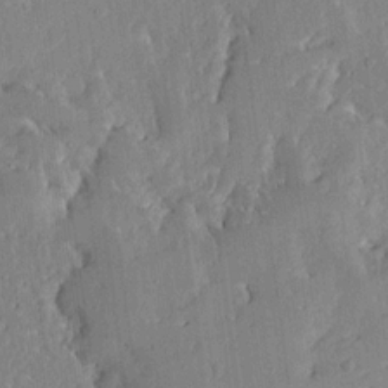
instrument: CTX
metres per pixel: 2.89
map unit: Ave
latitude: 12.5924
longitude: -137.4616
